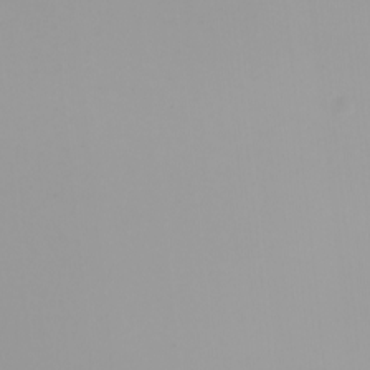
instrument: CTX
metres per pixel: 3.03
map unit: Nhu
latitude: -6.2172
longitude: -93.8205
